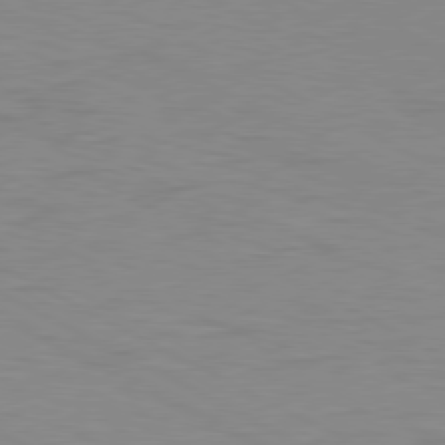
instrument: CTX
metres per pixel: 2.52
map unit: Ap
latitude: -80.6708
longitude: -50.8569
